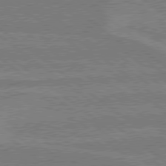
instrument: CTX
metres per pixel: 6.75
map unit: lApd
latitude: 78.9703
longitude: -160.8191
